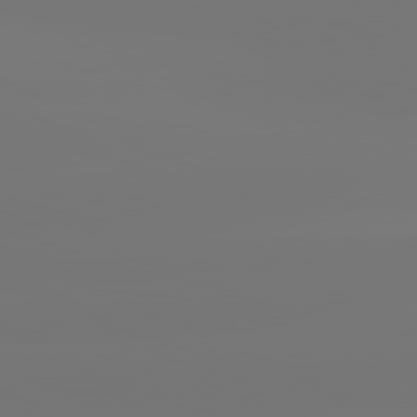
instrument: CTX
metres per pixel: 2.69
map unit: lApd
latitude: 81.0647
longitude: -152.3090
